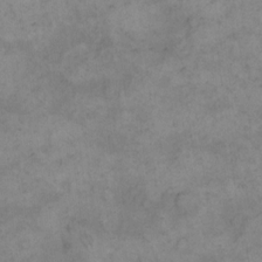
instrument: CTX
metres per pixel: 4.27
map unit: eHh
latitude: 14.7625
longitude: -65.9717
